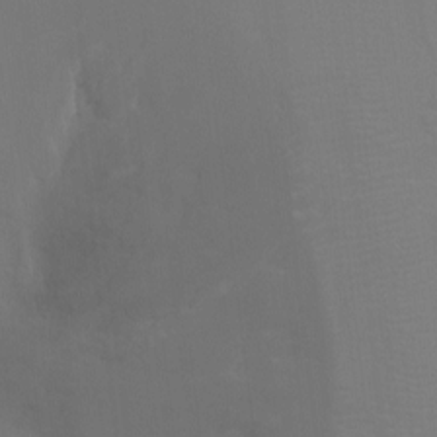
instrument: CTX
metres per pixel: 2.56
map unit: Ht
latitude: -8.3873
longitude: -28.4979
